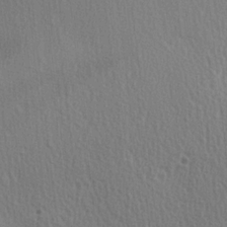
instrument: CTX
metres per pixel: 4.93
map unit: Hve
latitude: 2.1578
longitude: -124.6112
